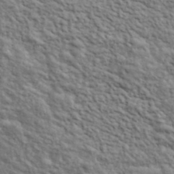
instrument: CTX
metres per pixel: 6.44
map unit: lHvf
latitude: 39.7638
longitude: -88.9325
